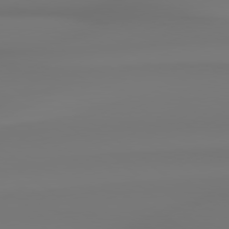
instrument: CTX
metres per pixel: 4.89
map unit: lApd
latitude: 78.9136
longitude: -136.4979
